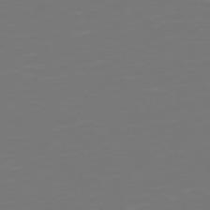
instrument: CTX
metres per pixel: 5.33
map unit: Hpe
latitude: 75.6127
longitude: -124.5356
